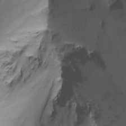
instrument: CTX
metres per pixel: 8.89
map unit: Ht
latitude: -8.9353
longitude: -39.1970
